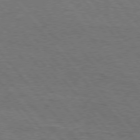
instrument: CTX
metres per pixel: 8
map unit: Hpe
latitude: 75.7828
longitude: -151.9150
